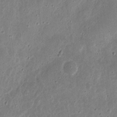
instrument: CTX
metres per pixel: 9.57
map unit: eHh
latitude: 9.3671
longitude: -72.4034
